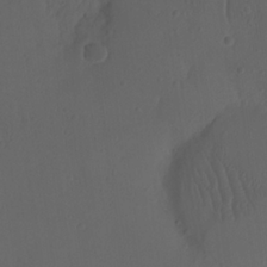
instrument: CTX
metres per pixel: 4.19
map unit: Nhu
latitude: 21.7828
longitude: -72.5357
